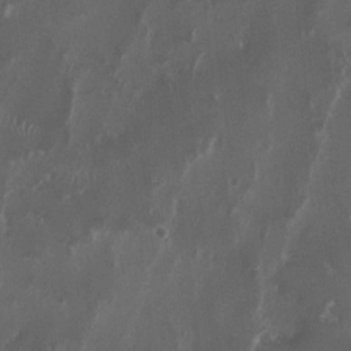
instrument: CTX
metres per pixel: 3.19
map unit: HNhu
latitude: 1.1781
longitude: -3.8205
